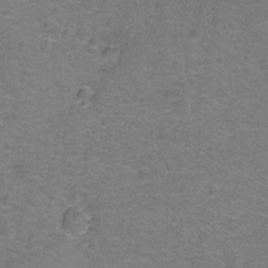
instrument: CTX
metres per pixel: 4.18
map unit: Hto
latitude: -1.5588
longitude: -34.1577
